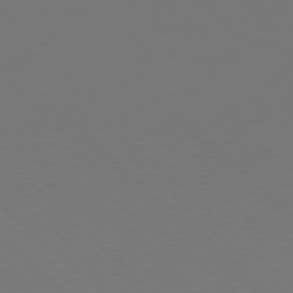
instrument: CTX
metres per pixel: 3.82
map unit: Hpe
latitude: 77.6694
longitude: -126.3845
